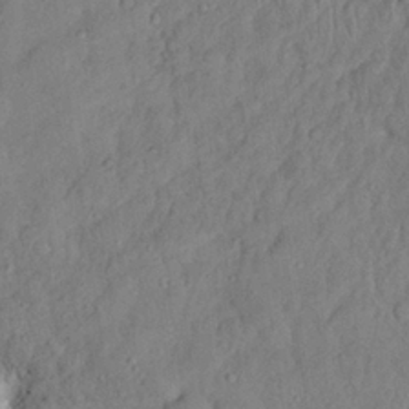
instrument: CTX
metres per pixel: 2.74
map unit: Nhu
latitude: 26.8758
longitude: -72.7813
